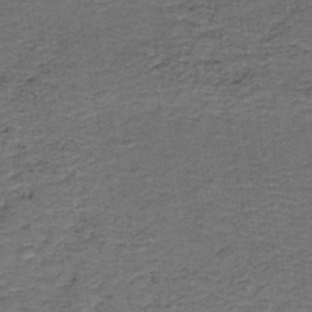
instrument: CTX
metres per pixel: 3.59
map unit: HNb
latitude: -43.4076
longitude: 51.3699
